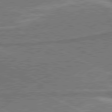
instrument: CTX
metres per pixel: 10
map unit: lApd
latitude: 80.8380
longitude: 140.5007
